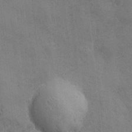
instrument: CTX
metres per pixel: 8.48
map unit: Ave
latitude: -7.3131
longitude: -120.3657
